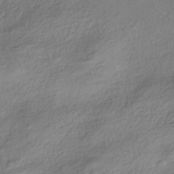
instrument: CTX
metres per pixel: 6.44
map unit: HNhu
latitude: -41.6344
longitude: 102.4629
